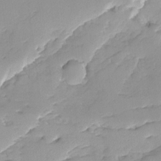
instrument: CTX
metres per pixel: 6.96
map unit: Ave
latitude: -9.0297
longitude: -117.1403
